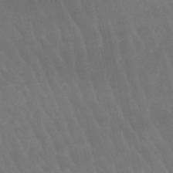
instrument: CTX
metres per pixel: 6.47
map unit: lHb
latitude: -49.7289
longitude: 76.2173
